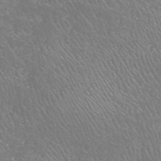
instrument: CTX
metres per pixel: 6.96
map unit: HNhu
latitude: -47.7477
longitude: 29.6155
